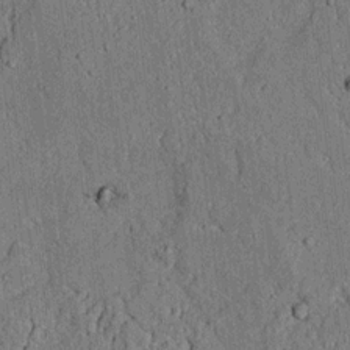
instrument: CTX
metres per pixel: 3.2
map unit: lAvf
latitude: 4.7435
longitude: 169.5210
